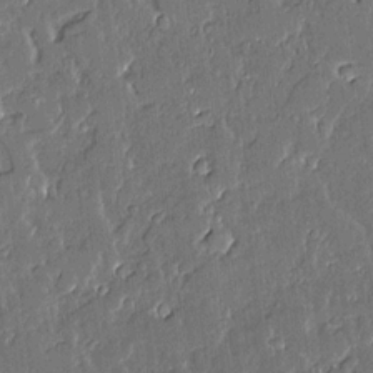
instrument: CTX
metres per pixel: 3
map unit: Aa
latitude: 11.4238
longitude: -128.4223
